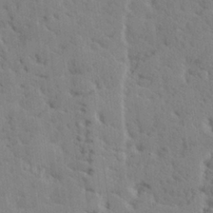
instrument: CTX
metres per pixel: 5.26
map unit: lHvf
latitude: 25.1592
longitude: 143.2753
